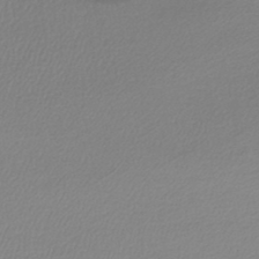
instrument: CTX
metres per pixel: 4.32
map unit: lHb
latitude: -44.0472
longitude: 61.6911
